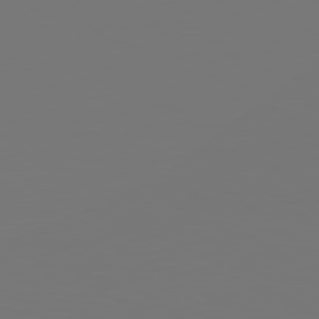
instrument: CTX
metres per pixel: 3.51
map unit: Hpe
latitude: 78.7813
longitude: -138.1767
